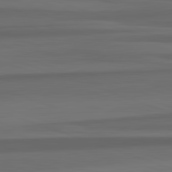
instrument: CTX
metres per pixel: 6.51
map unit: lApd
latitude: 82.8002
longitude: 176.1417
